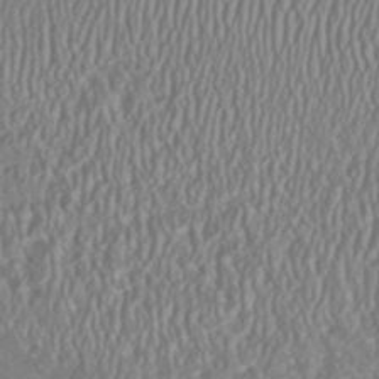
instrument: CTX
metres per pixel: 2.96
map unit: HNhu
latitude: -46.5762
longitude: 104.4062
